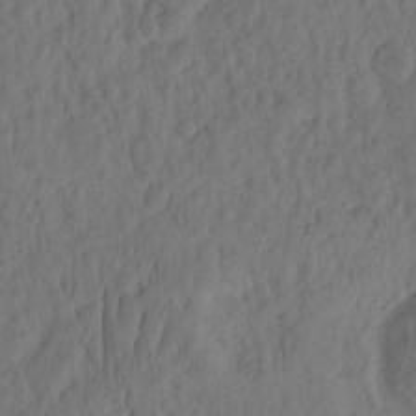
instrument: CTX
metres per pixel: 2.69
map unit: eHh
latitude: -2.1227
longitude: 16.6330
